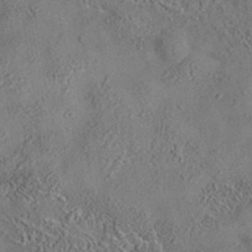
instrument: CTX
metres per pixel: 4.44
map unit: eAb
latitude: 35.4426
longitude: 108.9353
